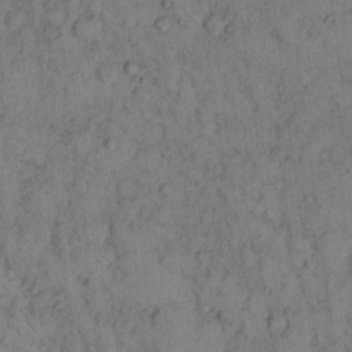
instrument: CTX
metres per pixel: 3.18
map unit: eHh
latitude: 14.1200
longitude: -63.0081
